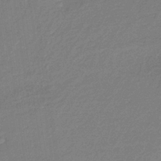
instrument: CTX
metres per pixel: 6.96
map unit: HNb
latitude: -37.2753
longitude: 56.8030
